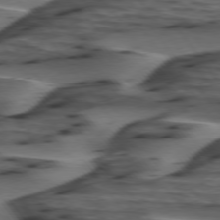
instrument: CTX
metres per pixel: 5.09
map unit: lApd
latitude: 75.4993
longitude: -71.8772
